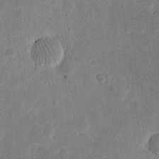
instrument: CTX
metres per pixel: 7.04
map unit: eHh
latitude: 20.9136
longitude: -69.0648
